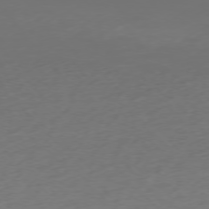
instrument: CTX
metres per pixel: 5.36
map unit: Ap
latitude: -76.3873
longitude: -63.5371
